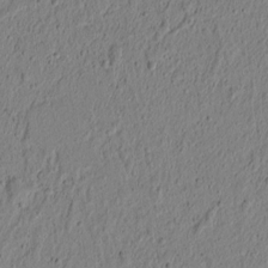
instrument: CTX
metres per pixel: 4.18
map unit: lAvf
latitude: 5.7827
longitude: 166.2550
